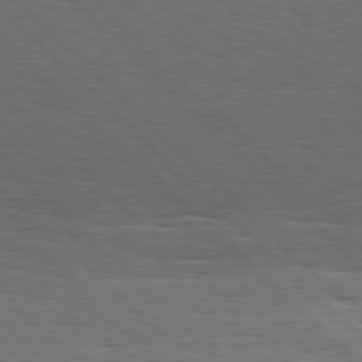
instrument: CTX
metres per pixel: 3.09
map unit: Hpe
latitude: 77.6127
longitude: -127.2159
